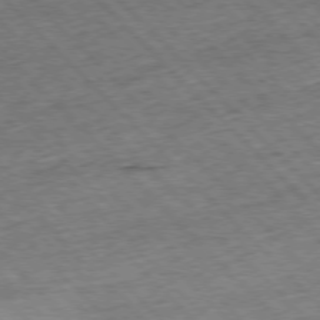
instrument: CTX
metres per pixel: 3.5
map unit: Hpe
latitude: -77.2565
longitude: -15.8017
